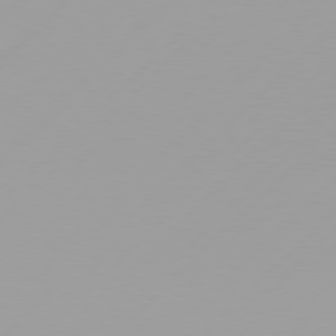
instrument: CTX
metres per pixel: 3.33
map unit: Hpe
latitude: 77.5182
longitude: -138.6490
